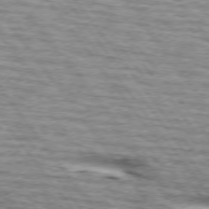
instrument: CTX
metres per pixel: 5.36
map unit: lApd
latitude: 74.4223
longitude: -76.0822
